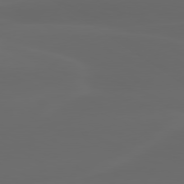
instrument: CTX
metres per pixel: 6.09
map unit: lApd
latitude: 80.2522
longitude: -117.8583
